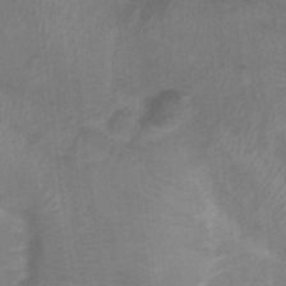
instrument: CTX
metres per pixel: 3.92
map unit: Nhu
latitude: -0.1039
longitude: -16.7624
